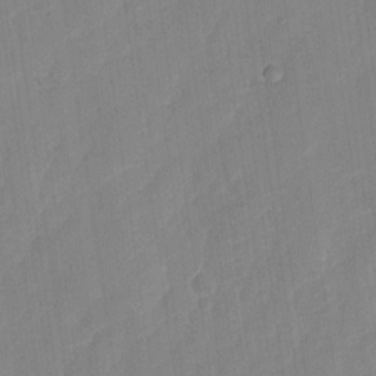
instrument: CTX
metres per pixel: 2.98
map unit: Nhu
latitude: -28.8408
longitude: -65.6316
